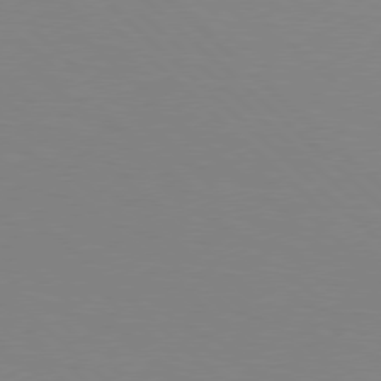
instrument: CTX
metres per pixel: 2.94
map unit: Hpe
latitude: 77.8961
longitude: -125.4804
